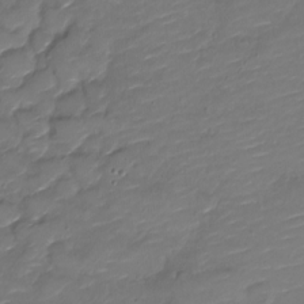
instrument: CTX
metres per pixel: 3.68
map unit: Nve
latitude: -17.8423
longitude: 107.1431
